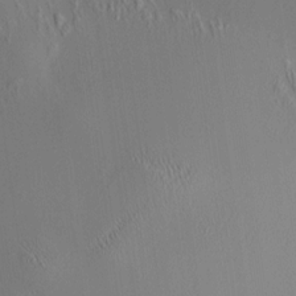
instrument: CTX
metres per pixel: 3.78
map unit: HNhu
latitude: 8.4412
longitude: 14.6897
